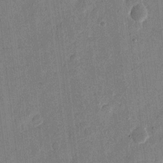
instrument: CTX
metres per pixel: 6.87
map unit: eHh
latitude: 13.0270
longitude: -68.4223
